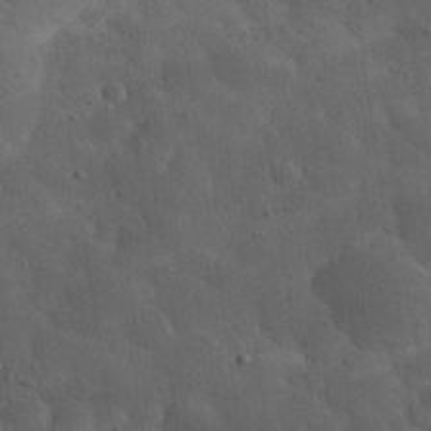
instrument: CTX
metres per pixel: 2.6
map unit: eHh
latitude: 30.4979
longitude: -68.5546
